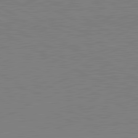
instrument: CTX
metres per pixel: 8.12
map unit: lApd
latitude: 81.1592
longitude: 151.2376
